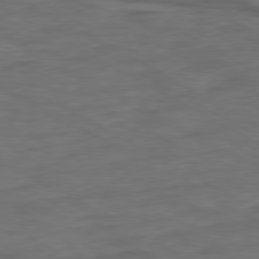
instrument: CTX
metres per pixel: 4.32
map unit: Ap
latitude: -80.3118
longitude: -102.2900
